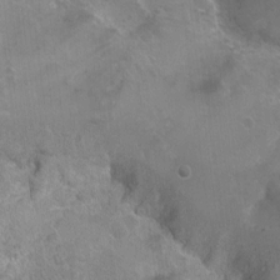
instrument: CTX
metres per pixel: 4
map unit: Ht
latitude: -4.8219
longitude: -36.4034
